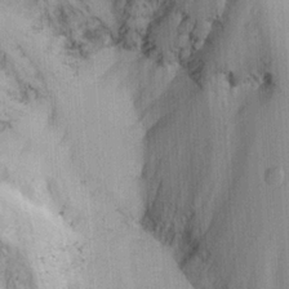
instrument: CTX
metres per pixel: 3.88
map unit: Ave
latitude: 23.0080
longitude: -136.0255
